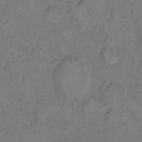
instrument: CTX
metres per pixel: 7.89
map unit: eHh
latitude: 8.7813
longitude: -62.6491
